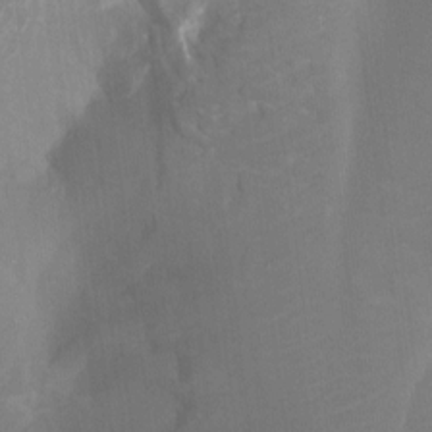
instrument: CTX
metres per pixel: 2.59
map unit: Ht
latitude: -8.2928
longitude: -28.3656
